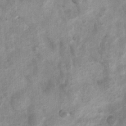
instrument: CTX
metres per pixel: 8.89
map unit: Nhu
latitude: 7.3104
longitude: -23.2537
